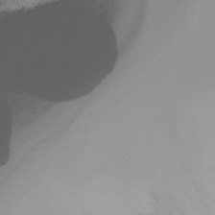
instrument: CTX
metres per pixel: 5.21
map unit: Ht
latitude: -16.2740
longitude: -45.1781
